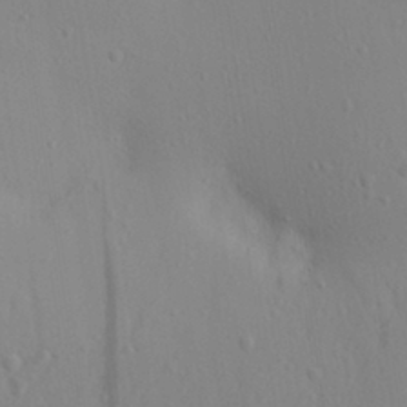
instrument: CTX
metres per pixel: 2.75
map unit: Aa
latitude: 30.3657
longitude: -140.2144
